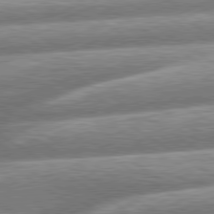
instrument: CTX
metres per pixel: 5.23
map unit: lApd
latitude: 79.9339
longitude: -160.1955
